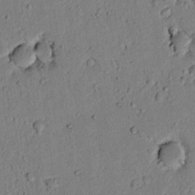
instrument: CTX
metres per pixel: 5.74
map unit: lAvf
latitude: 7.8772
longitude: 169.5777
